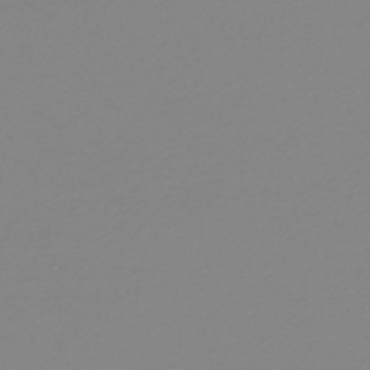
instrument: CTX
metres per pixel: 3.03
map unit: lHb
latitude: -48.1417
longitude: 65.6155
